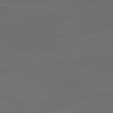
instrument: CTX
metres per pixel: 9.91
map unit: Ap
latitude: -76.6518
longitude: -82.1388
